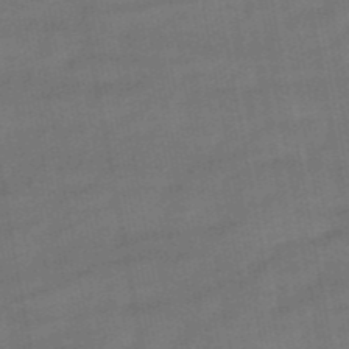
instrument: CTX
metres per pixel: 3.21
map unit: eHb
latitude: -39.7667
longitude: 82.9919
